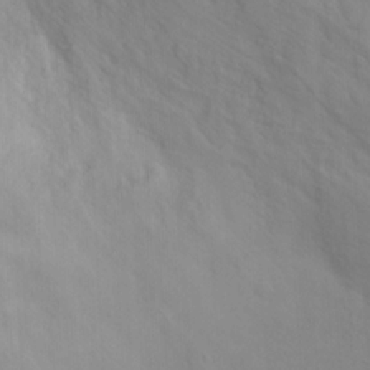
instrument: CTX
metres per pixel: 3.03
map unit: eHh
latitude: 19.7827
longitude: -72.1767
